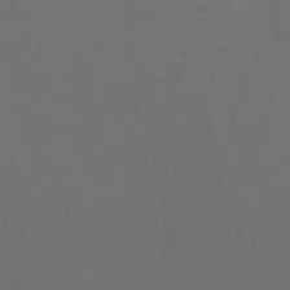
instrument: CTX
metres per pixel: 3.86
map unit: Htu
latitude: -7.5588
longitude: -48.6113
